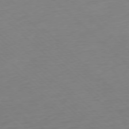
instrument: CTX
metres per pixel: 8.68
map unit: Ap
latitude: -77.5777
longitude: -91.5371
